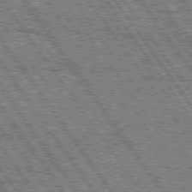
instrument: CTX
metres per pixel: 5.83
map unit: Hpe
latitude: 75.1592
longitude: -153.8584
